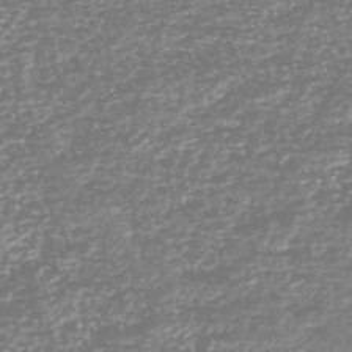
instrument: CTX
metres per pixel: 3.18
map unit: HNhu
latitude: -46.8408
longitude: 29.0864
